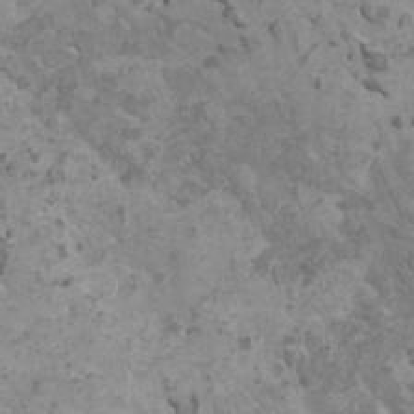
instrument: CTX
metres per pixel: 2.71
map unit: HNhu
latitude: 0.3089
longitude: 2.7652
